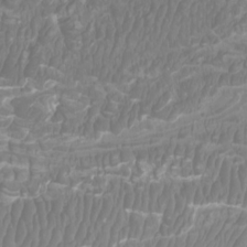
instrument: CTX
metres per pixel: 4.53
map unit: Htu
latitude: -10.1228
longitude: -74.8380
